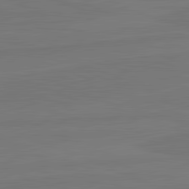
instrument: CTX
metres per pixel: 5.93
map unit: lApd
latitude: 82.0633
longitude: -179.4238
